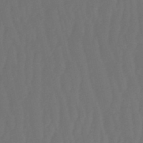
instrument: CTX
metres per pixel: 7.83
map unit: eHb
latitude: -51.1053
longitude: 77.4643
